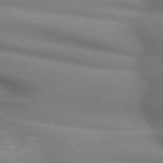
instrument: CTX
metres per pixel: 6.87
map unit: lApd
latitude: 72.1011
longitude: -50.9891
